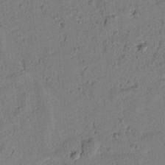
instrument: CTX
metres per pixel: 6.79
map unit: lAvf
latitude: 8.1956
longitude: 165.2754
